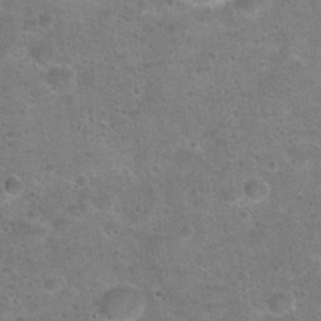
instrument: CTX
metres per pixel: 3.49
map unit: Hto
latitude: 22.7246
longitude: -49.6316
